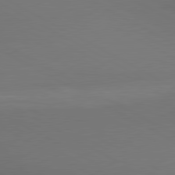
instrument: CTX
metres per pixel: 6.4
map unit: lApd
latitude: 80.4412
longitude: 140.3684
